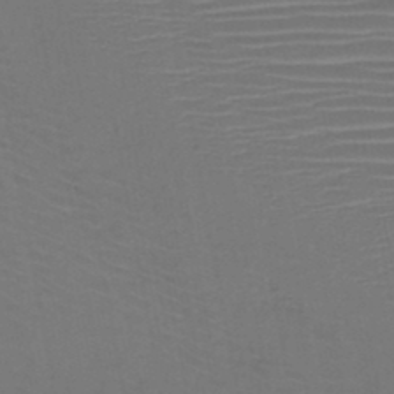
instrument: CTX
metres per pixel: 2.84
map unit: HNb
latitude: -46.9352
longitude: -42.6302
